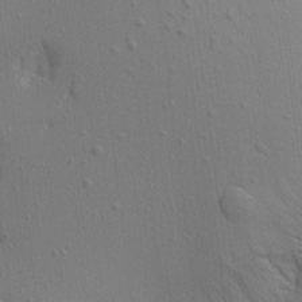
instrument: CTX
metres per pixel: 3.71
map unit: Aa
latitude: 15.8206
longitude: -143.3293
